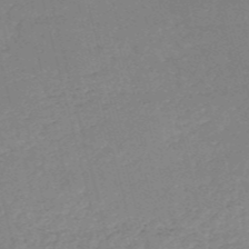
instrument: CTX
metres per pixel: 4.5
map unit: HNb
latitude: -52.9919
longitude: -37.0081
